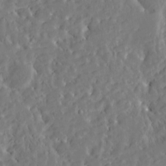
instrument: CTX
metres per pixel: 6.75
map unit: Htu
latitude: -4.0661
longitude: 174.1794
